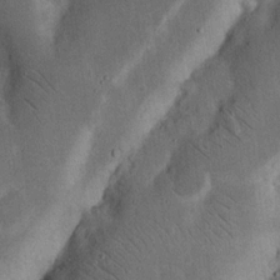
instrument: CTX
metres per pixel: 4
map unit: Nhu
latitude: 18.5734
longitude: -74.6868
